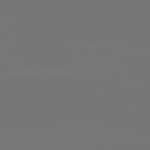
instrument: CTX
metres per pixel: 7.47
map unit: lApd
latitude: 81.5560
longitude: -153.1214
